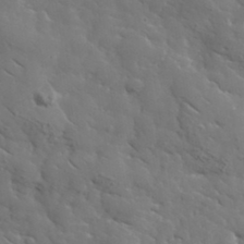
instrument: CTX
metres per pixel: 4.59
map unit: lHvf
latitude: 37.5371
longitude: -92.0444
